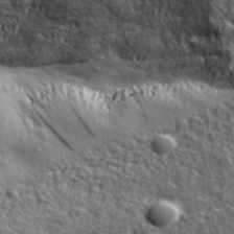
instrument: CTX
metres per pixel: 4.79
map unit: lHvf
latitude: 40.5167
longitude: -87.0458
